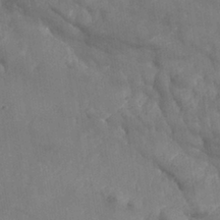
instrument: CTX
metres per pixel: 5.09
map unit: Nhe
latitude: -37.0864
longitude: 138.7463
